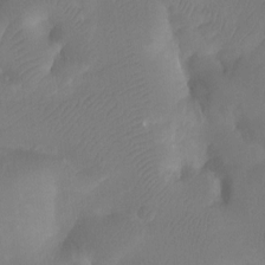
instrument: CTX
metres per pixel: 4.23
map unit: Ht
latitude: -10.1228
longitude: -34.2711
